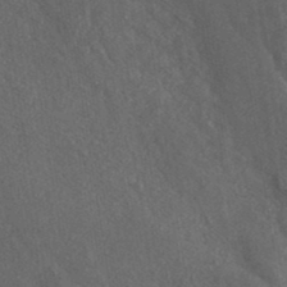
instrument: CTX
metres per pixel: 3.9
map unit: ANa
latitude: 36.4601
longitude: 14.7464
